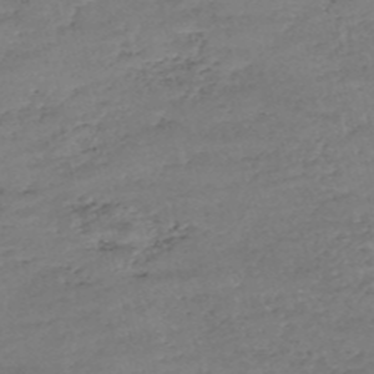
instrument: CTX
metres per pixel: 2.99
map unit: eHh
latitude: -54.4440
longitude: -89.9528
